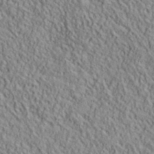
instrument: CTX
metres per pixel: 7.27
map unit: lHvf
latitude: 39.4237
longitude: -90.2523
